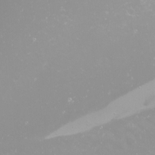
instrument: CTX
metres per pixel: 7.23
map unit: Nhu
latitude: -8.3306
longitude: -73.3860
